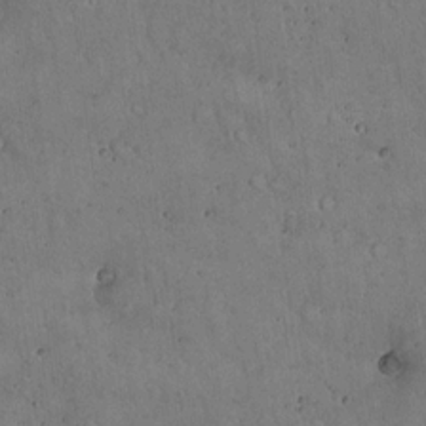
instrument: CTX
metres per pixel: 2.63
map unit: Hto
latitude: 16.6868
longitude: -59.7639
